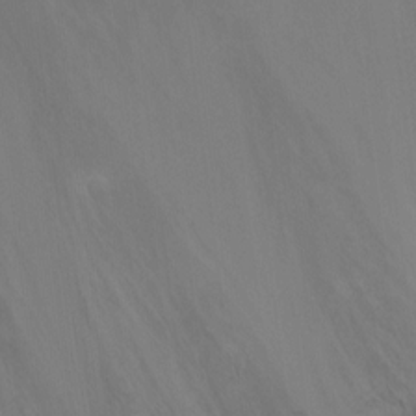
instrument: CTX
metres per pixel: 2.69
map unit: Ht
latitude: -8.9542
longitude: -24.7624
